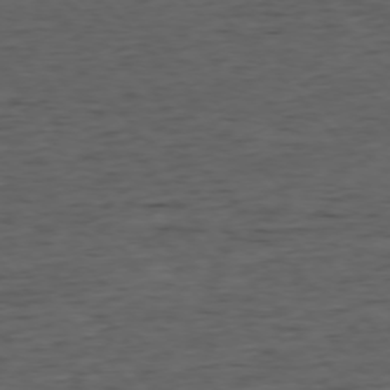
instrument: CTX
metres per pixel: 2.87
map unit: Ap
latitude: -76.2173
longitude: -91.9339
